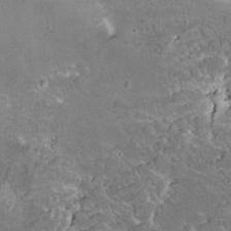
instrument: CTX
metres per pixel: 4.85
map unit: HNhu
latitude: 5.1781
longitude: 3.6721
